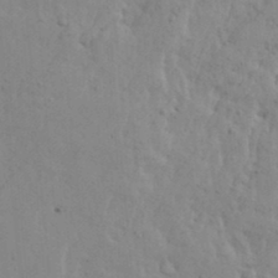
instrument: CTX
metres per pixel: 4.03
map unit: Ave
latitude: 13.8772
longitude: -132.7813
